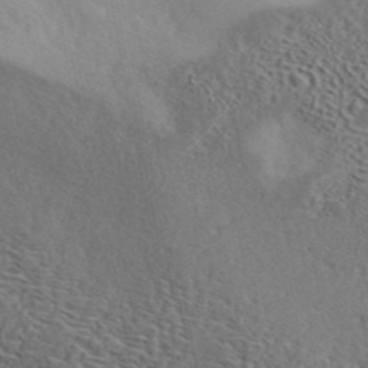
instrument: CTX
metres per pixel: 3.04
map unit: ANa
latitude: 42.6491
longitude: 50.8596
